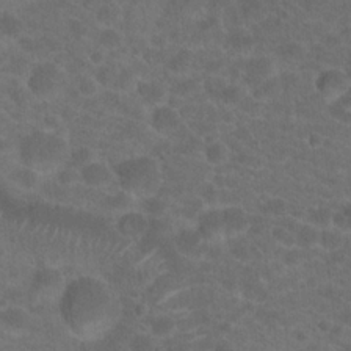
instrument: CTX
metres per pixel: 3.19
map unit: Hto
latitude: 19.4804
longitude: -38.8569
